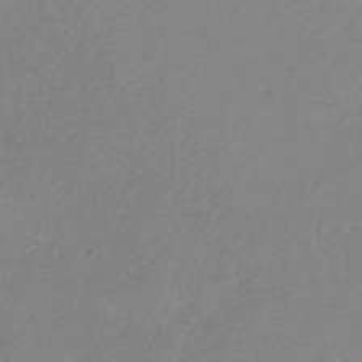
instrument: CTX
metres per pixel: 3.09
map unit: HNb
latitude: -33.4266
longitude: 55.3132
